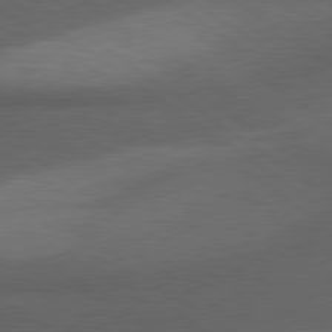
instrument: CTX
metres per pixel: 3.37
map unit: lApd
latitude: 79.9717
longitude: -177.1025
